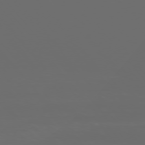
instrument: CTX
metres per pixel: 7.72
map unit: Ap
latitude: -77.4076
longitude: -71.8961
